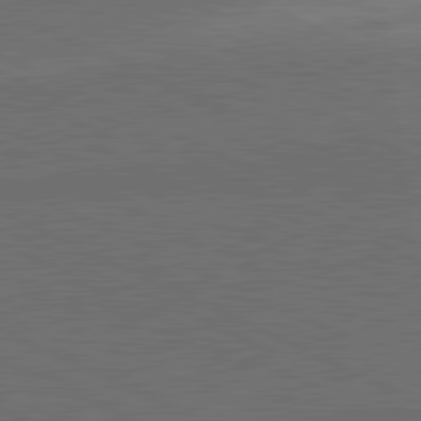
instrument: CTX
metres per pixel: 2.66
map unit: lApd
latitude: 81.5371
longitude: 148.8597
